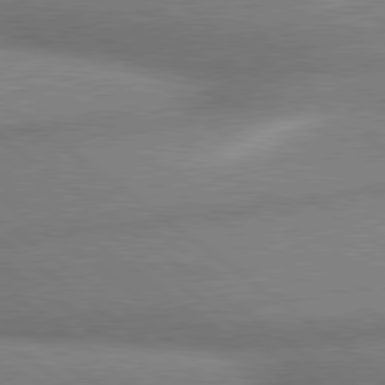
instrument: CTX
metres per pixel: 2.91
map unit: lApd
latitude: 79.9717
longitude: -166.9891
